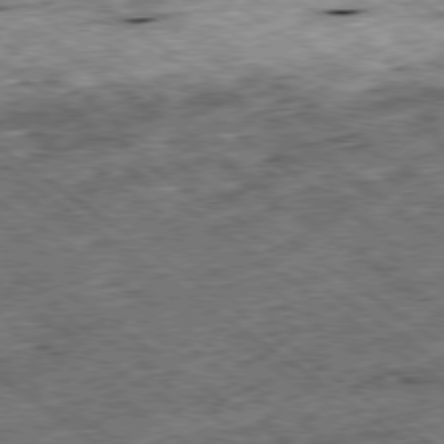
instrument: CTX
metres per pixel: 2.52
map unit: Ap
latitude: -79.3320
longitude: -50.6301
